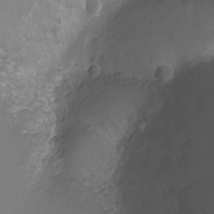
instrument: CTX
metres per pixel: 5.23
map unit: Nhu
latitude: -11.9367
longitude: -35.8016
